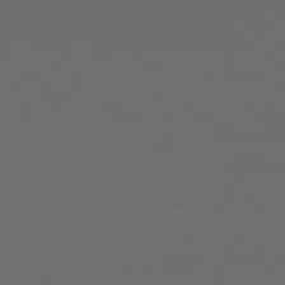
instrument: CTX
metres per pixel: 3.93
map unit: Hpe
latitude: 74.8758
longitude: -125.8961
